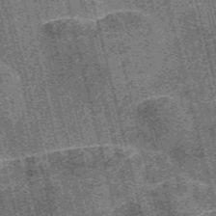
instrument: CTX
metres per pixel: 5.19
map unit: Nve
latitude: -56.8030
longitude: 54.5763
